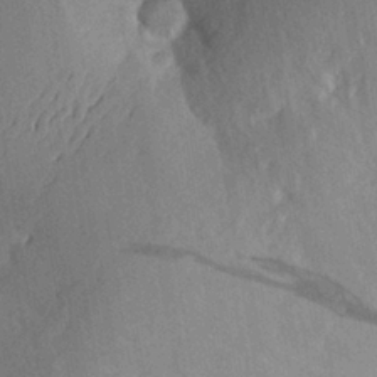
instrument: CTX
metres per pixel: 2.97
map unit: Aa
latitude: 25.5182
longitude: -148.0633
